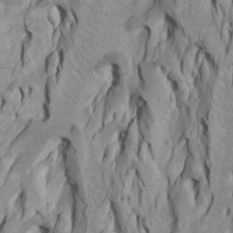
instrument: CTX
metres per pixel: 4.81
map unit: Htu
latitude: -4.6707
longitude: -88.1578
